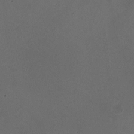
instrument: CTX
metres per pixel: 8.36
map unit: HNhu
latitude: -0.7841
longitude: -0.3656
